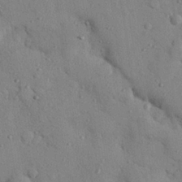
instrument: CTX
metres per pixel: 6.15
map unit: eHh
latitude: 25.8016
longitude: -76.9891
